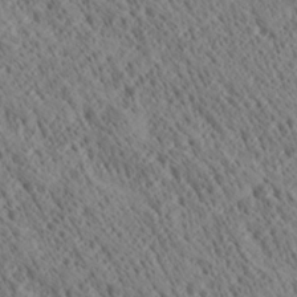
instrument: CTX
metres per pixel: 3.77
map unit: Ave
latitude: 21.1026
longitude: -139.8583
